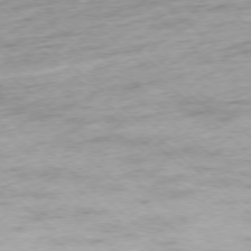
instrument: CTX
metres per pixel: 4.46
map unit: Ap
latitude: -77.4265
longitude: -93.2348
